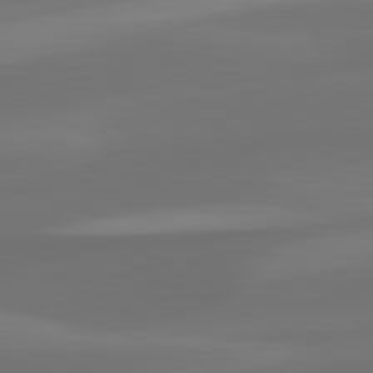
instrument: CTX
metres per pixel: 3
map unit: lApd
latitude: 82.0444
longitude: 128.9164
